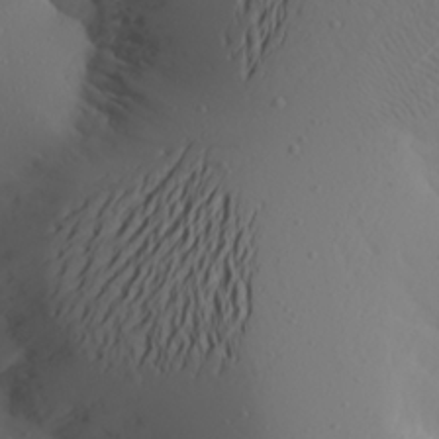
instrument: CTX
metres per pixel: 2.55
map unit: Aa
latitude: 22.6679
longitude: -145.9528
